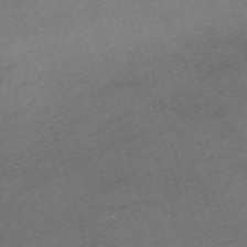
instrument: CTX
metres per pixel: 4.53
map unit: eHh
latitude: -62.0661
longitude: 53.6344
